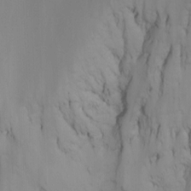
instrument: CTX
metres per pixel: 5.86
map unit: Htu
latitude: -6.6896
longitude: -69.0080
